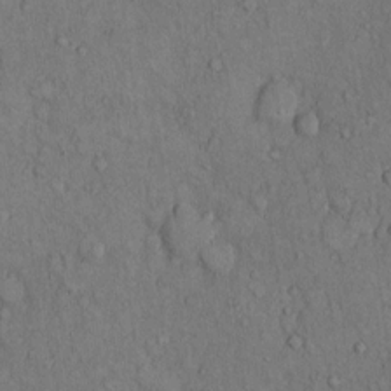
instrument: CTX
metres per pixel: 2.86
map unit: Hto
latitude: 10.1200
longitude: -59.6694
